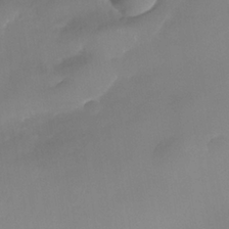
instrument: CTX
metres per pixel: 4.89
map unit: Nhe
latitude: -37.4076
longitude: -118.6301
